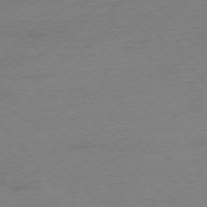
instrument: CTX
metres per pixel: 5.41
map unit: Ap
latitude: -75.9367
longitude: -71.9717
